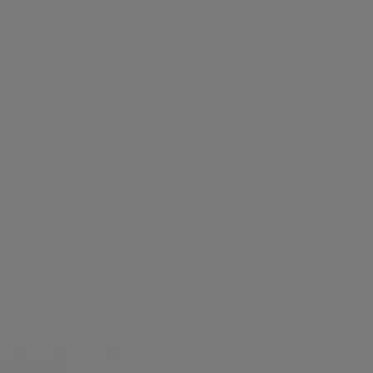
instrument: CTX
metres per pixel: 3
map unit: Hpe
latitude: 76.4223
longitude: -136.9514
